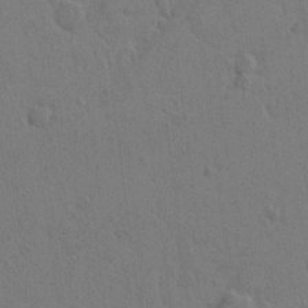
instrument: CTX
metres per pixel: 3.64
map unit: Hto
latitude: 6.7624
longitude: -62.9514
